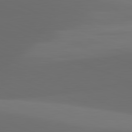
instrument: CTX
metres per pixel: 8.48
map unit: lApd
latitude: 81.8583
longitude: 143.9367
